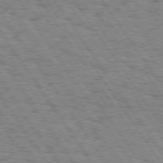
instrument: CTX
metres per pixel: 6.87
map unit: Hpe
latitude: 74.0255
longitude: -138.8002
